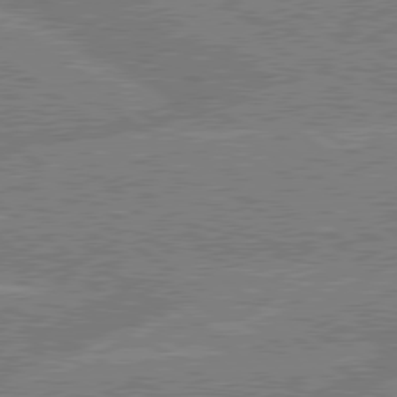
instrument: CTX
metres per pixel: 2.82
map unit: lApd
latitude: 79.4427
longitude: -144.8191
